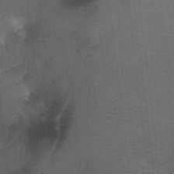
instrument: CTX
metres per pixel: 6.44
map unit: Htu
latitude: -7.5021
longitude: -65.1970
